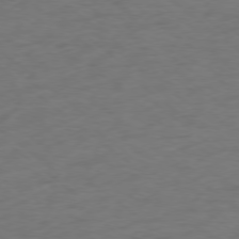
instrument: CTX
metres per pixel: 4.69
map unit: Ap
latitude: -77.6911
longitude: -76.2144
